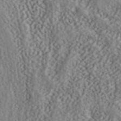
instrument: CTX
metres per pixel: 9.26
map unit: ANa
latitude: 41.1592
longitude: 54.6708
